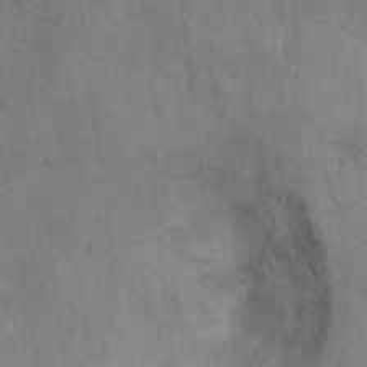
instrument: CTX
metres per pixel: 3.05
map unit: Ht
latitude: 9.5560
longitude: -39.3859
